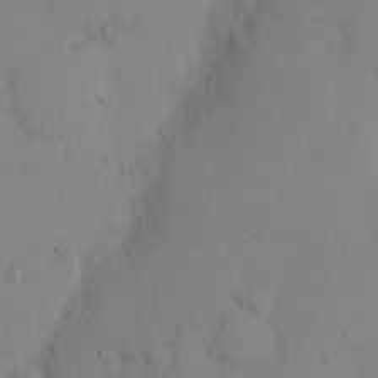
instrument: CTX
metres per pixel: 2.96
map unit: eHh
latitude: 12.7246
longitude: -61.7071
